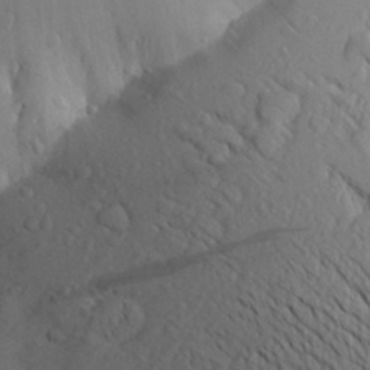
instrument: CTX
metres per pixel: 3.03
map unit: Aa
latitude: 24.2522
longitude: -145.7260
